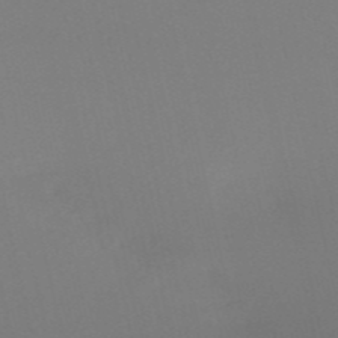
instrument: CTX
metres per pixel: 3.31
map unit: HNb
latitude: -53.3131
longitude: -50.2711
